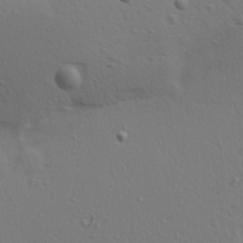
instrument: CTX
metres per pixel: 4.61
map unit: Ave
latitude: 14.7247
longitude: -105.6127
